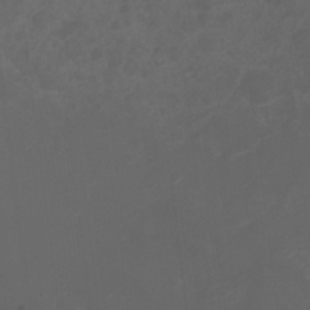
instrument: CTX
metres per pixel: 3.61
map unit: Ht
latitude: 1.9528
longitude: -22.7813
